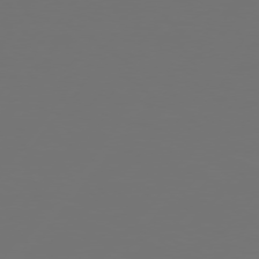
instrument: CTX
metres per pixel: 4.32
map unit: Hpe
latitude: 75.1025
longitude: -129.6505
